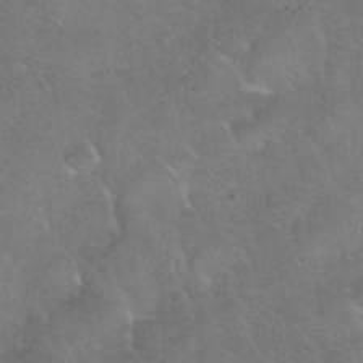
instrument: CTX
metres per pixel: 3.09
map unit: Nhu
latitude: 30.4412
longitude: -53.9717
